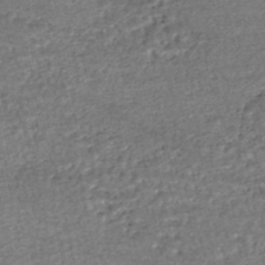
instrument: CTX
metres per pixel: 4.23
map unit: HNhu
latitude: -48.1984
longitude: 102.8219
